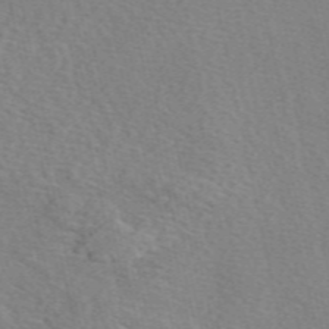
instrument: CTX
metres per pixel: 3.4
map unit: eAb
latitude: 50.5734
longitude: 109.0864
